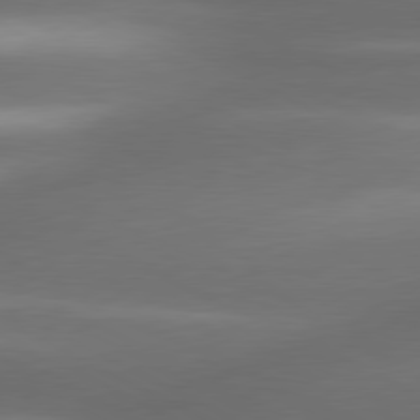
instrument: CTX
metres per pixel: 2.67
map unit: lApd
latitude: 80.4790
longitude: -142.3467
